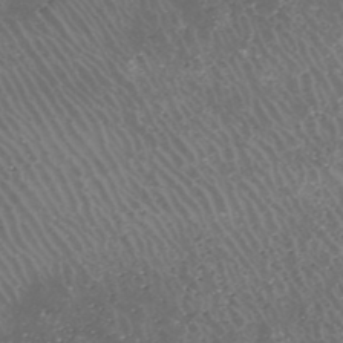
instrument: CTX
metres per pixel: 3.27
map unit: HNhu
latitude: -47.5210
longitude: 31.0108
